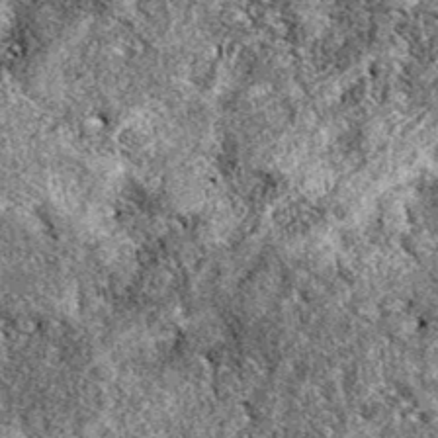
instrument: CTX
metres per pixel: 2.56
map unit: eAb
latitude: 38.8758
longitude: 111.8989
